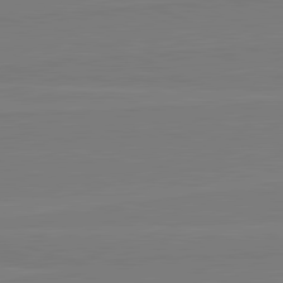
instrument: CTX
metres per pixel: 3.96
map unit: lApd
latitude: 82.0444
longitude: 164.6897
